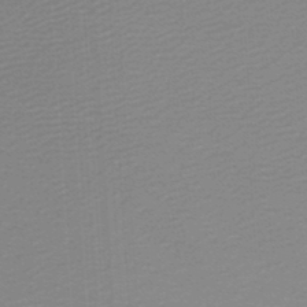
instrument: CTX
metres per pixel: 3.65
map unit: lHb
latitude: -46.8030
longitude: 64.1417
